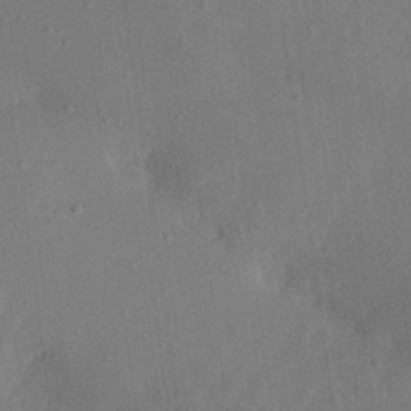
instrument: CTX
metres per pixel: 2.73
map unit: Aa
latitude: 21.1403
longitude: -143.0836
